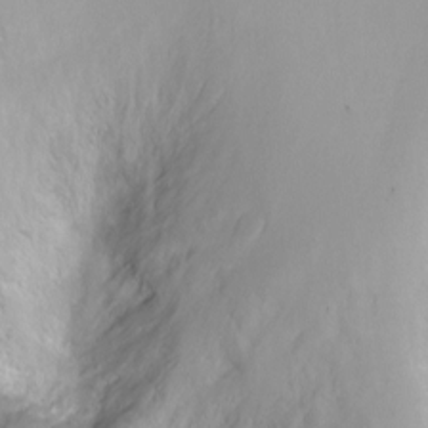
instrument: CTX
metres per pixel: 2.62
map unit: Ht
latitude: -8.5763
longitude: -36.1956
